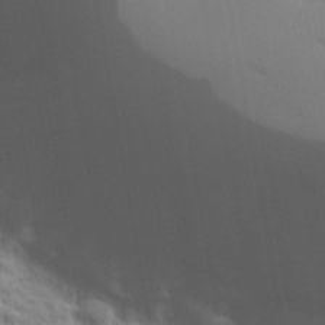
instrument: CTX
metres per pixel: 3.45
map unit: lHvf
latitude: 27.2915
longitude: 143.0108
